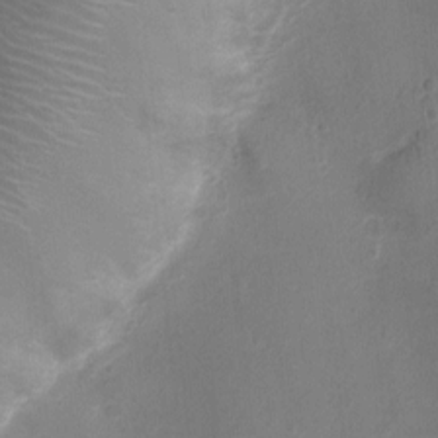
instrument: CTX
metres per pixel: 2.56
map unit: Ht
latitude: -3.9745
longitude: -19.3481
